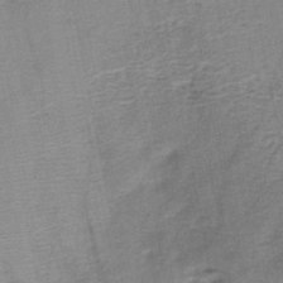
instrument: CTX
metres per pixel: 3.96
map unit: HNb
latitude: -48.3307
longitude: -40.0633
